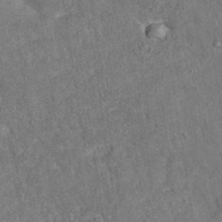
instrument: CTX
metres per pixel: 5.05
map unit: eAb
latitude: 34.9702
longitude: 111.1053
